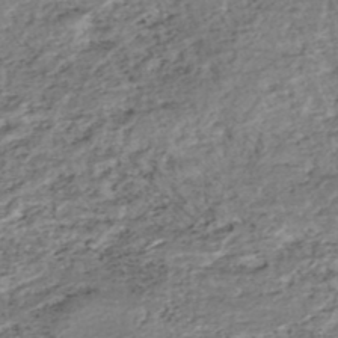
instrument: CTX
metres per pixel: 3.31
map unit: HNhu
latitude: -48.0661
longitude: 100.1416
